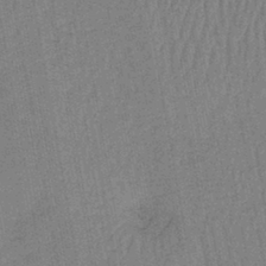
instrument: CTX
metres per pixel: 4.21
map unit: lHb
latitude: -42.2739
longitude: 63.1242
